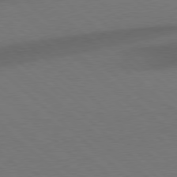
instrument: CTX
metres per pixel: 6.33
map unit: Hpe
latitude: 77.8583
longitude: -150.6868
